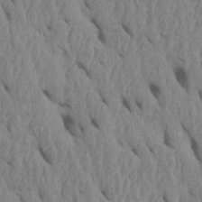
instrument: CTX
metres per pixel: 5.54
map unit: Htu
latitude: 1.7260
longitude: 148.6519
